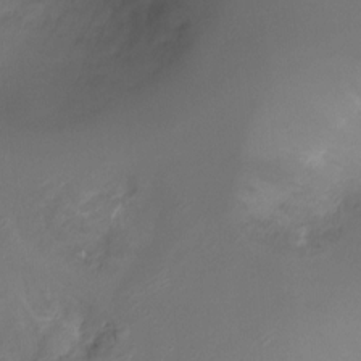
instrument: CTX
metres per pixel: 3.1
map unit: Ht
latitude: -7.1431
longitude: -27.2726
